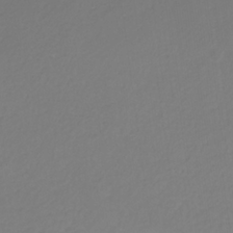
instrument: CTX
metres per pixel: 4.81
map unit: eHb
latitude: -30.3684
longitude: 64.6141
